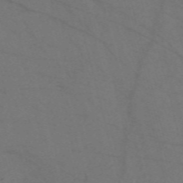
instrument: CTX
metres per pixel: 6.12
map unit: Nve
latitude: -58.0283
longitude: 51.2754
